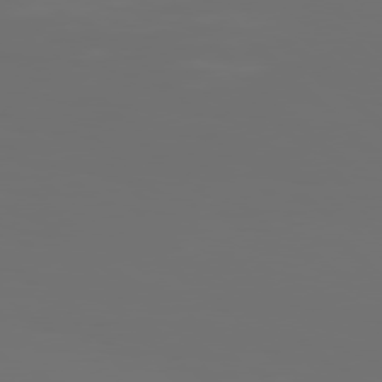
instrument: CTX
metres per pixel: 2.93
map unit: Hpe
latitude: 77.5749
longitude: -135.9906
